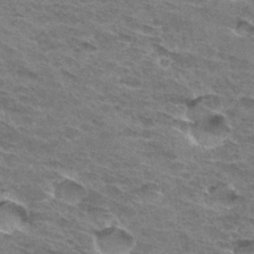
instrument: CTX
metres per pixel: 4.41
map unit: Hto
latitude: 32.5546
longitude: -45.1403
